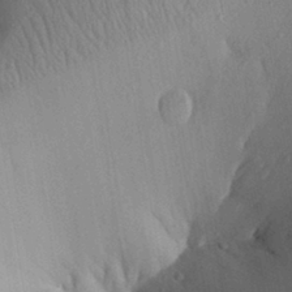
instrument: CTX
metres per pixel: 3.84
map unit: Aa
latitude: 27.4427
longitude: -148.1956
